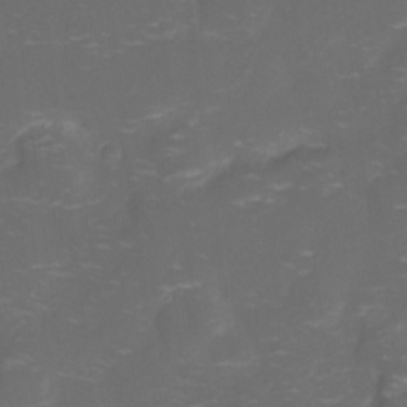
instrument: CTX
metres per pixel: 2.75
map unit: Nhu
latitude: -14.6708
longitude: -24.4601
